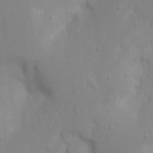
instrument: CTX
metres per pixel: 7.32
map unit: Nhu
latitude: 18.2333
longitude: -73.4049
